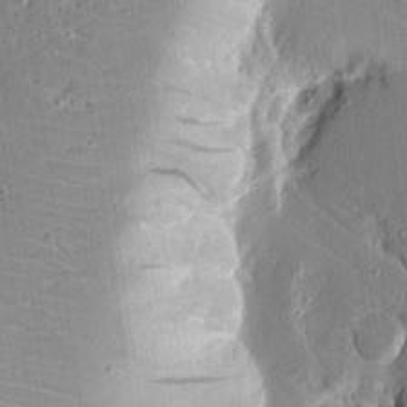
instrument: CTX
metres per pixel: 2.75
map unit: lAvf
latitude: 16.1389
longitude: -127.6127
